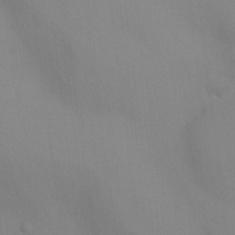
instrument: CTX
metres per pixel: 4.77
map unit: Nhu
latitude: -16.8219
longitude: -49.9339
